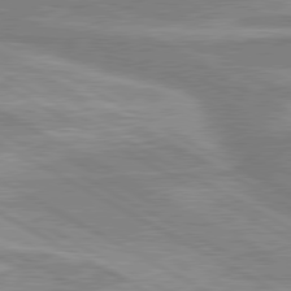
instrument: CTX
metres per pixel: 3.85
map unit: lApd
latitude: 80.2333
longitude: -173.8961
